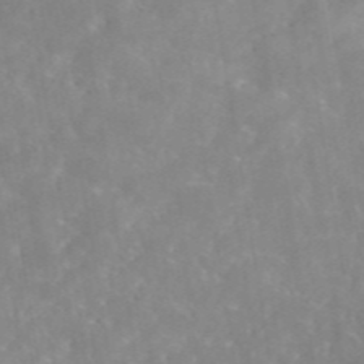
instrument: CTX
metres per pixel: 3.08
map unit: eAb
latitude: 45.7827
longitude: 126.5195
